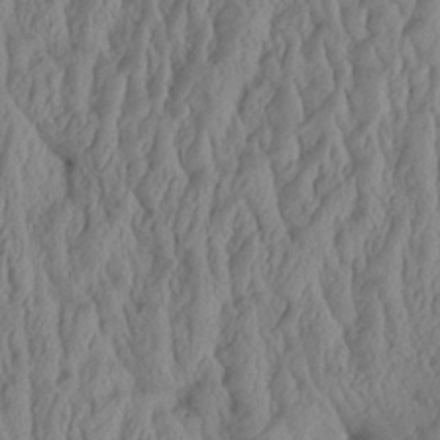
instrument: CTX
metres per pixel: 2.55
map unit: Aa
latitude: 26.1956
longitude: -133.8205
